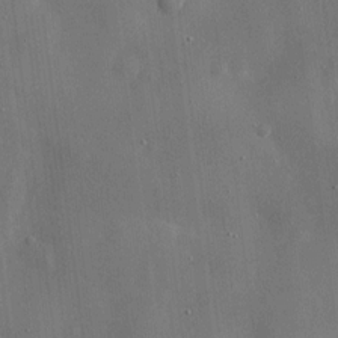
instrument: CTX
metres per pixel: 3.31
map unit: eHh
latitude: 10.4412
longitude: -69.7450
